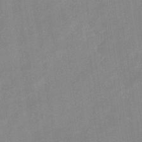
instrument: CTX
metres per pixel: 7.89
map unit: eHb
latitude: -36.0094
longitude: 74.1984
